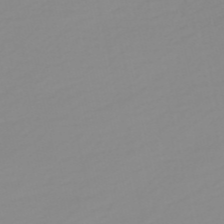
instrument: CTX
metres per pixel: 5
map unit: HNb
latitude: -53.9556
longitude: -33.6694
